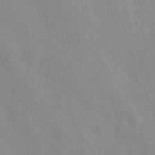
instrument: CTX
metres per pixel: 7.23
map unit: Nhu
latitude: 11.3671
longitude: -26.5924
